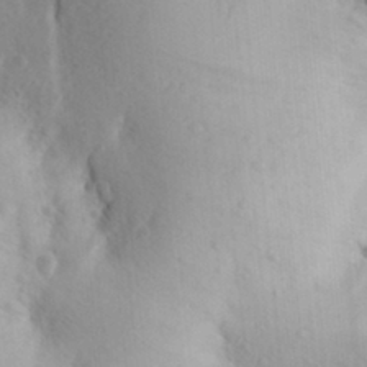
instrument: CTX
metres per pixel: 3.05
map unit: Aa
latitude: 25.5560
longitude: -149.4615
